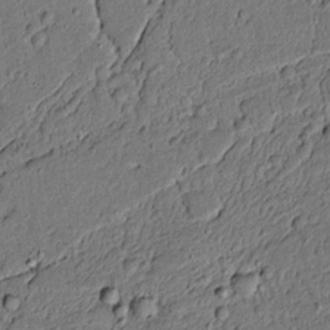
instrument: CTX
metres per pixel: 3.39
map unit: lAvf
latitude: 5.0647
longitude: 168.5762
